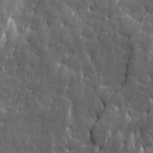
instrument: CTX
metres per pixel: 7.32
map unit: Ave
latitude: 15.9151
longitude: -135.7260
